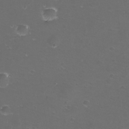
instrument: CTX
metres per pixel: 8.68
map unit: eHh
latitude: -11.9745
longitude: -60.4412
